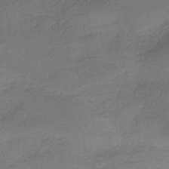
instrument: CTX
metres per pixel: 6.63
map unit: HNb
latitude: -35.0297
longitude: 59.5588
